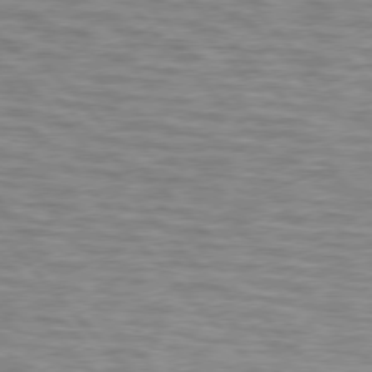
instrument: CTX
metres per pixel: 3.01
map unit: lApd
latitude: 76.5168
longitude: -77.0647
